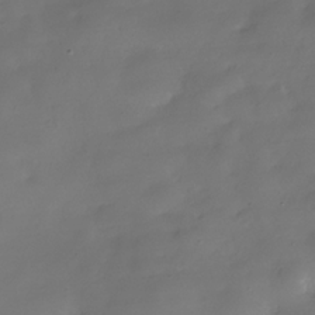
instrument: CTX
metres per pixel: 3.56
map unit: Hve
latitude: -31.1242
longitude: 94.6329
